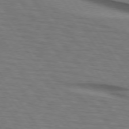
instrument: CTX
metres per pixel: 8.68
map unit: lApd
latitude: 74.2334
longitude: -77.8772
